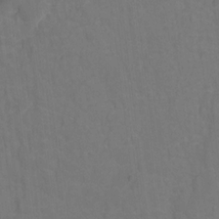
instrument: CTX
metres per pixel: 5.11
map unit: Hto
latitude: -1.8234
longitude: -34.7813
